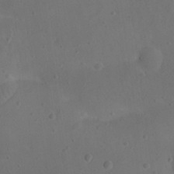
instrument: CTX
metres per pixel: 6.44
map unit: Nhu
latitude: 22.8569
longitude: -72.0822
